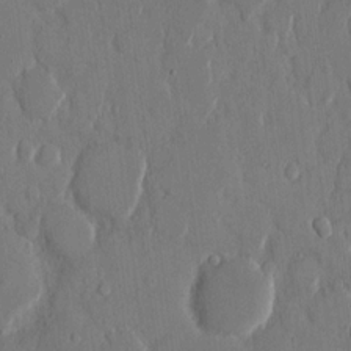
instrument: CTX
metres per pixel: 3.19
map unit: eHh
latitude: 14.0633
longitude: -70.4034
